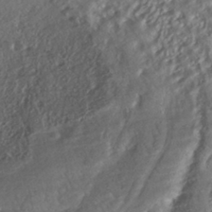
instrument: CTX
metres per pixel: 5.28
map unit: ANa
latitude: -42.1227
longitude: 109.0297
